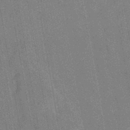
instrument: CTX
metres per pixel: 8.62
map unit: HNb
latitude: -44.4629
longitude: -37.7828
